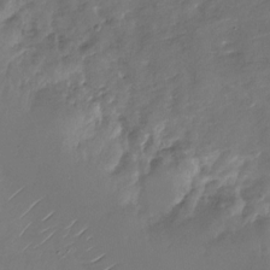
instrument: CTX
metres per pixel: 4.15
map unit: Nhu
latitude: -27.7099
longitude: -78.6491
